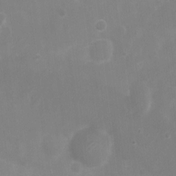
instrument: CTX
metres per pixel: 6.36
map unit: Nhu
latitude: 4.5735
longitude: -17.1214
